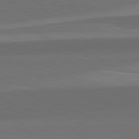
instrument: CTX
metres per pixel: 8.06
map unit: lApd
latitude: 82.2900
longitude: 157.0675
